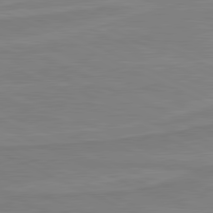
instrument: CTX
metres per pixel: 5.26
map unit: lApd
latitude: 81.1970
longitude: 169.7099
